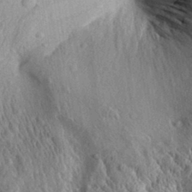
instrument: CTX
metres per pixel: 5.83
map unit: Aa
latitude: 30.4412
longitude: -136.7058
